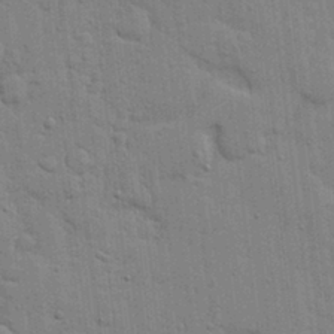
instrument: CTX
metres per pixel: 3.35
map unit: lHvf
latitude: 17.2915
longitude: -113.5560
